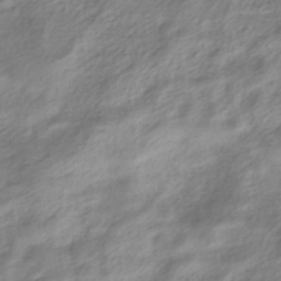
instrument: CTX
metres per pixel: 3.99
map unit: HNhu
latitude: -40.4818
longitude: 93.3132
